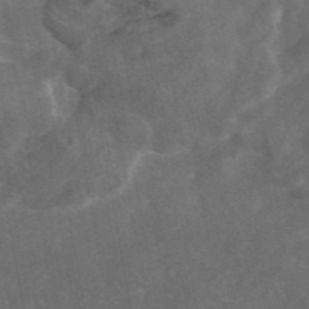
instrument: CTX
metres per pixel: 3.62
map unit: eAb
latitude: 46.0444
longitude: 116.5195
